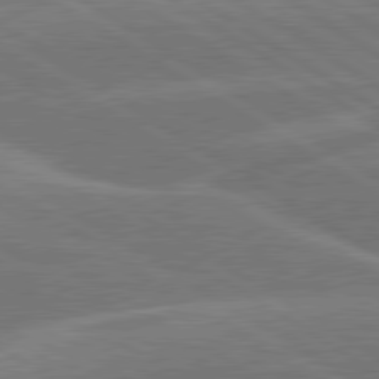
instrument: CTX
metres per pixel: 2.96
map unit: lApd
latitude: 79.9528
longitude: -130.6869
